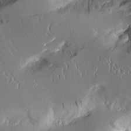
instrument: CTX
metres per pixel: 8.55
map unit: Aa
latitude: 12.0255
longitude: -126.5546
